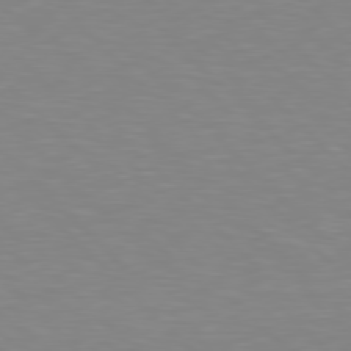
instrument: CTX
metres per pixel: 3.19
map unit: Hpe
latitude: 77.4993
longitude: -174.8569
